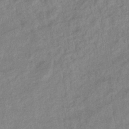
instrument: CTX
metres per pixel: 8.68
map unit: eHb
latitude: -40.6518
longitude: 82.7841
